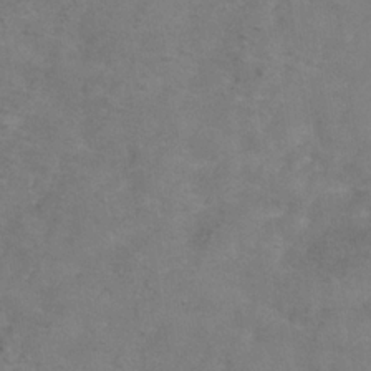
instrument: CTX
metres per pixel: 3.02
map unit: Hve
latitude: -33.7289
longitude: 91.3321
